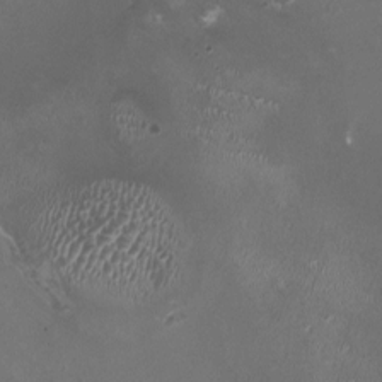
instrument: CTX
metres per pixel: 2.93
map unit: HNhu
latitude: 0.7624
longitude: -2.9136
